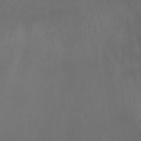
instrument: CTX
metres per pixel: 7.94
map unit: Ht
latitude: 0.6679
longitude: -21.3293
